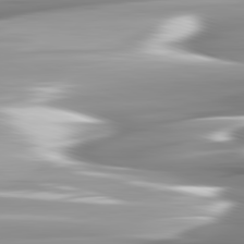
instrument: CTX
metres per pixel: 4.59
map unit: lApd
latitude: 82.3845
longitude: -142.6491
